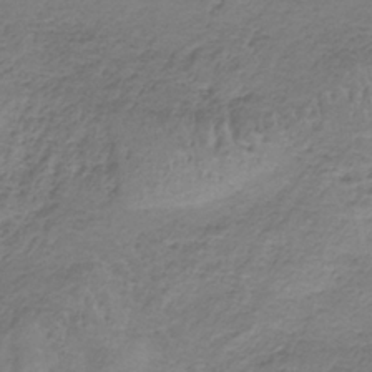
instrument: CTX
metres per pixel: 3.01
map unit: HNb
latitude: -34.6707
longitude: 56.3117
